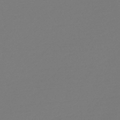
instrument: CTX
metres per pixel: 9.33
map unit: lHb
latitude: -46.4062
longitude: 65.6344
